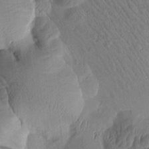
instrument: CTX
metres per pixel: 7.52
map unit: Htu
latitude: 1.9339
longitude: 176.5385
